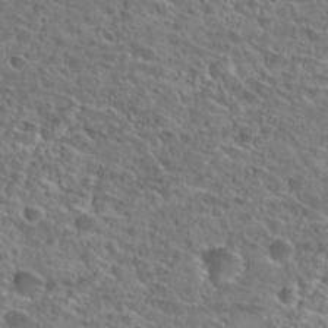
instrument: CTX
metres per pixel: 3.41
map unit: Hto
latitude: 25.3481
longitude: -46.0633
